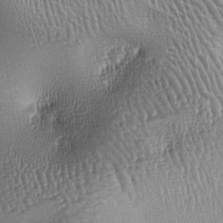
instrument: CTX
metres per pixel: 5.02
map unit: lAa
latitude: -7.1242
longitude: -125.6316
